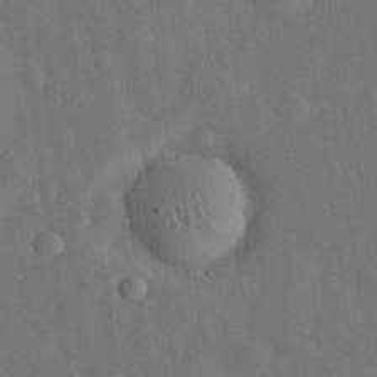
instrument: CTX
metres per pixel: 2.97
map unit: eHh
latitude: 30.8380
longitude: -74.2334
